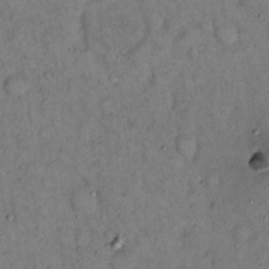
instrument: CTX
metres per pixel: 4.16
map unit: eHh
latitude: 16.0822
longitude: -62.2712
